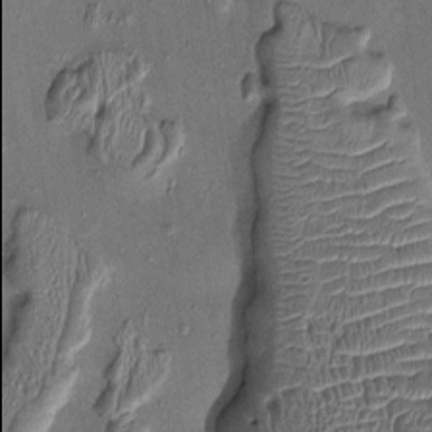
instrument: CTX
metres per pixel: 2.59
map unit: Ht
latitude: -0.9542
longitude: -13.9906
